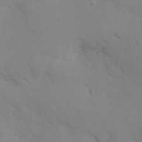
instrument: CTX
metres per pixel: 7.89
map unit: eHh
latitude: 25.8016
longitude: -75.2348
